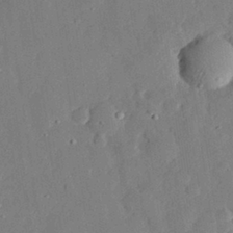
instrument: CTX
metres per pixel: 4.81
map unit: eHh
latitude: 28.9325
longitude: -81.1214
